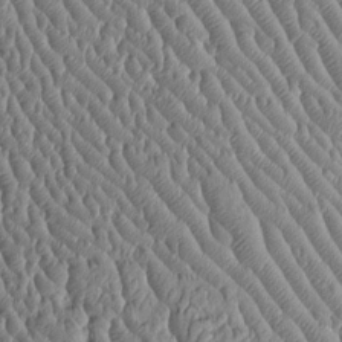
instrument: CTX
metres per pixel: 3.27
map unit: Htu
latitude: -5.7666
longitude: 156.3873
